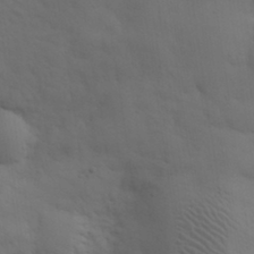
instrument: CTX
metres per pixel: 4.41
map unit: eHh
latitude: 30.4979
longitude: -69.6694
